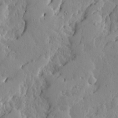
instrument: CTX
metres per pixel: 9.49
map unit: Ave
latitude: 13.5938
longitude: -133.6883
